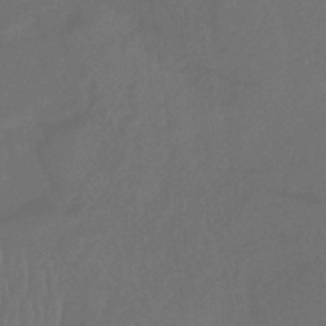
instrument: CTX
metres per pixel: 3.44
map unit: lHb
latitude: -35.0297
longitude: 67.2565
